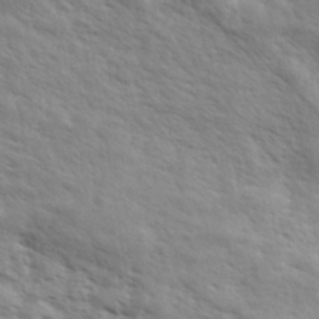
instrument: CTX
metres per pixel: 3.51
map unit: eHh
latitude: 36.8380
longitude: -139.4048
